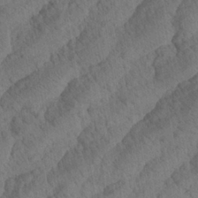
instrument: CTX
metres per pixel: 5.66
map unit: Aa
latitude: 23.3293
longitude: -143.1025
